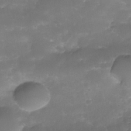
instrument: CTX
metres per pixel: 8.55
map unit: Nhe
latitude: -34.7274
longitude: -146.3846
